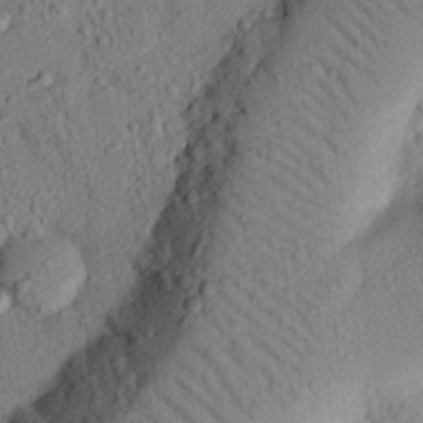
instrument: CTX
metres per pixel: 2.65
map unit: eHh
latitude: 25.1970
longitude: -80.0822
